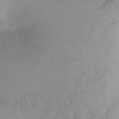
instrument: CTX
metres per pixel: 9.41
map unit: Ht
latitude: -0.8975
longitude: -61.2537
